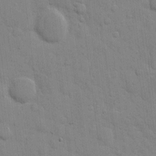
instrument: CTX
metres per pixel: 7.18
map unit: eHh
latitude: 9.8772
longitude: -66.9891
